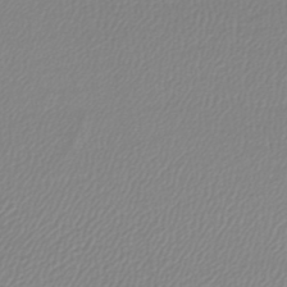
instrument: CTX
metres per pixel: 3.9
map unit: lHb
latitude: -41.8611
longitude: 69.1998
